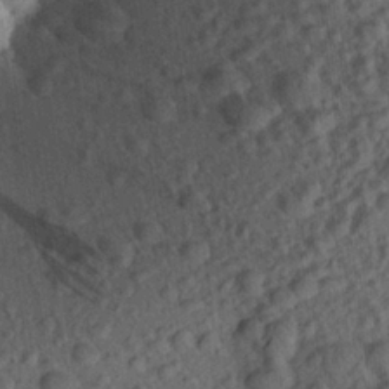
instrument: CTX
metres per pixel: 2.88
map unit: Aa
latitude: 22.7813
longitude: -147.5938
